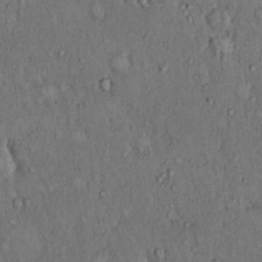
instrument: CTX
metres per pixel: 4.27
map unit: Hto
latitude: 12.3656
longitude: -60.2522
